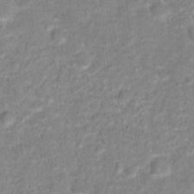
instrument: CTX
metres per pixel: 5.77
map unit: Hto
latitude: 16.4790
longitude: -38.7057
